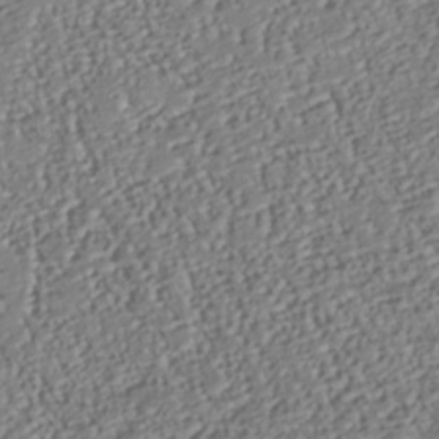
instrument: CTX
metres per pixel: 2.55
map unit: Nhu
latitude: -37.8044
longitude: -80.9703
